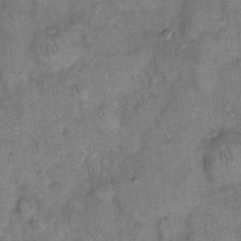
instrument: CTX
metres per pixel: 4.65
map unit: eHh
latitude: 14.8947
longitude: -64.9892
